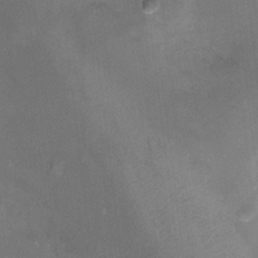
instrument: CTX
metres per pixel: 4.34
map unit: Ht
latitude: -5.7099
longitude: -29.0836
